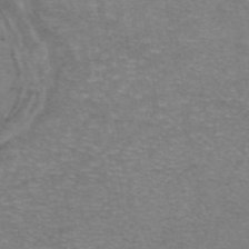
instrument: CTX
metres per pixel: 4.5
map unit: eAb
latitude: 46.8758
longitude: 102.3495
